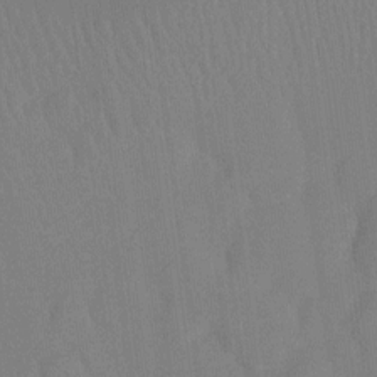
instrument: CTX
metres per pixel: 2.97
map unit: Ht
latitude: -12.8219
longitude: -24.2900
